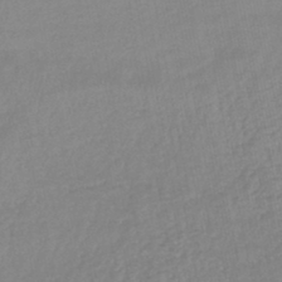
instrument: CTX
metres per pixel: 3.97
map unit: lHb
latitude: -44.3873
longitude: 74.8975
